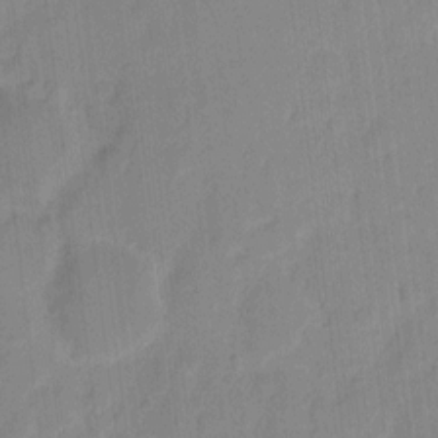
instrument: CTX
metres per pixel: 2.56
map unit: eHh
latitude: 9.8017
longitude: -65.9339
